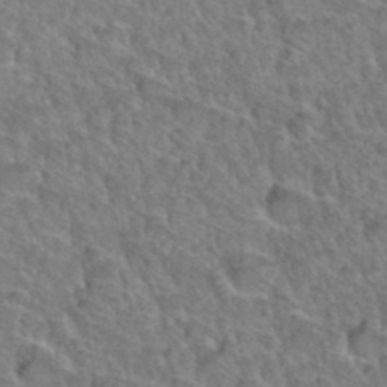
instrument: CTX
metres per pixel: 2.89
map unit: Hto
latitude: 35.4993
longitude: -47.4994
